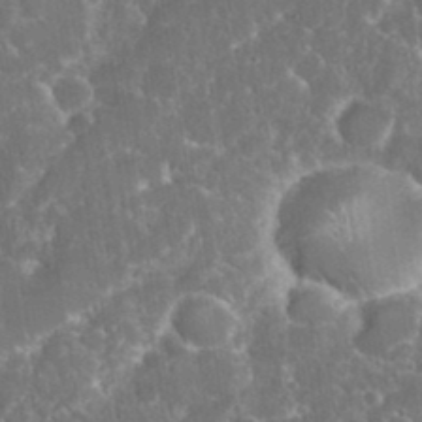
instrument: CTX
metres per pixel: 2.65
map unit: eHh
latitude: 36.6302
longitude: -61.3104
